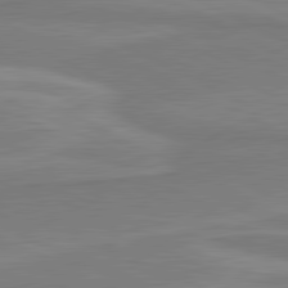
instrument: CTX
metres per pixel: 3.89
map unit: lApd
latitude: 81.2915
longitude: 170.8030
